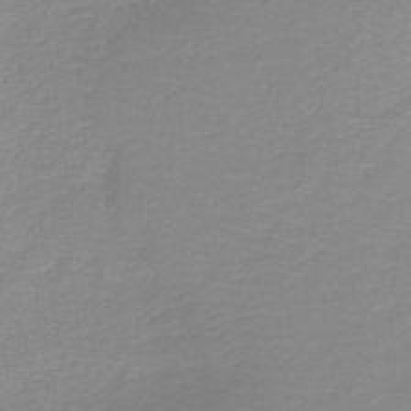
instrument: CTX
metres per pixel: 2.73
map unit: HNb
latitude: -44.7463
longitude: 53.3131
